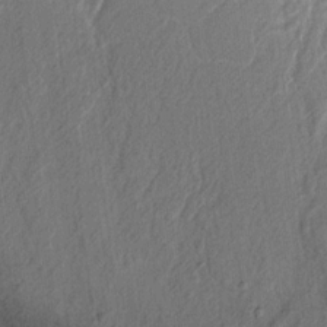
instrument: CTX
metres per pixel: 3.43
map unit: lAvf
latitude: 7.4615
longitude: 165.2754
